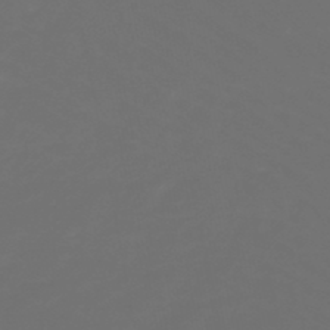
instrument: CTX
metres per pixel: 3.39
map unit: lHb
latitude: -47.4832
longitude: 75.8234
